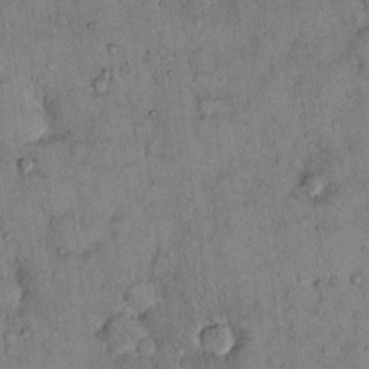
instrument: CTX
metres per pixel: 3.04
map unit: Hto
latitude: 12.6302
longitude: -59.0459
